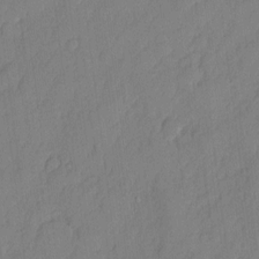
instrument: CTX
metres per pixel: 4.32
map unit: eHh
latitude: 5.6505
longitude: -76.0444
